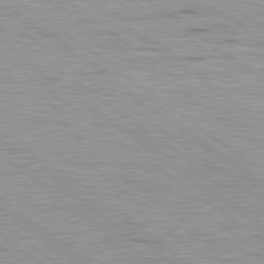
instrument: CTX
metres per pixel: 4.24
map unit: Hpe
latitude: 79.1781
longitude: -154.5546
